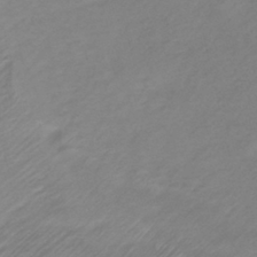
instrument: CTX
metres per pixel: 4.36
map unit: lHb
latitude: -37.5966
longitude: 71.8045
